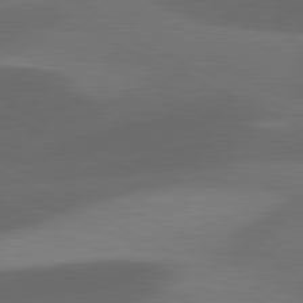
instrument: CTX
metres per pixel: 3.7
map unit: lApd
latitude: 81.3482
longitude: 126.5573
